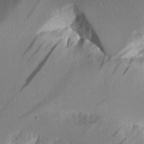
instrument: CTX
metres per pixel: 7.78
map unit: Aa
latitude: 11.1970
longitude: -127.7450
